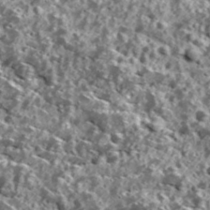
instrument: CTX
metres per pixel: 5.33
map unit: Ave
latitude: 18.4601
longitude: -134.8758
